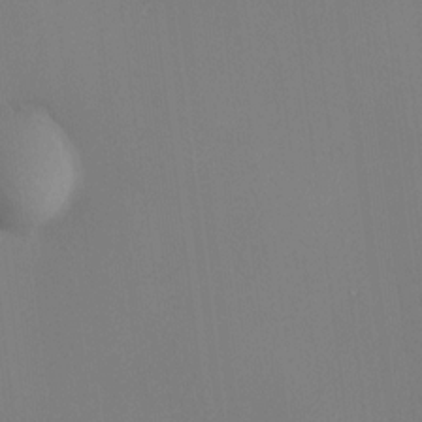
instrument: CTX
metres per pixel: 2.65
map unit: HNhu
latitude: 12.6302
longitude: 11.6722
